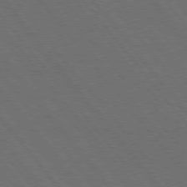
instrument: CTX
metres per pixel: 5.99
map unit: Hpe
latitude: 75.4993
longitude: -138.1200
